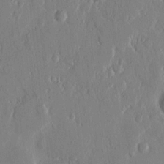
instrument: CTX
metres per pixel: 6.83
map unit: eHh
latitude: 13.1214
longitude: -70.1956
